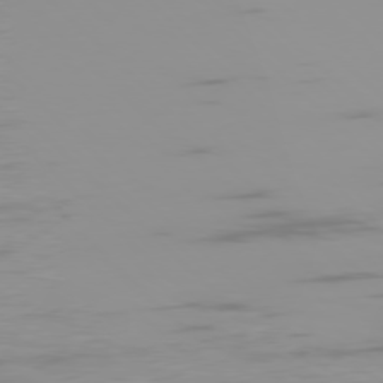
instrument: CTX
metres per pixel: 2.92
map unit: Ap
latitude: -76.8030
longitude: -75.1025
